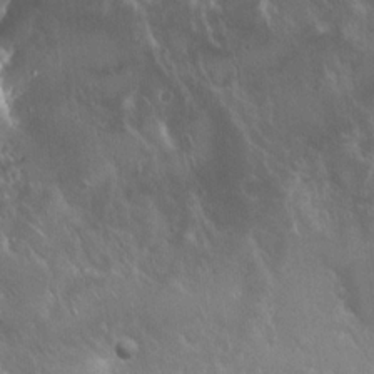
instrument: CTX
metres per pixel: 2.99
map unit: Hto
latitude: 19.6316
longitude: -57.6882
